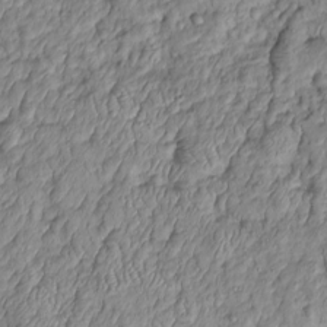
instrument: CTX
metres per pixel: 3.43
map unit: Htu
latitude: -6.3684
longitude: 155.8989
